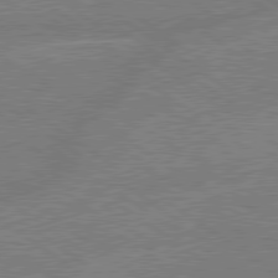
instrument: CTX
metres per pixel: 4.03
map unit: lApd
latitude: 79.2537
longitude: -145.3104
